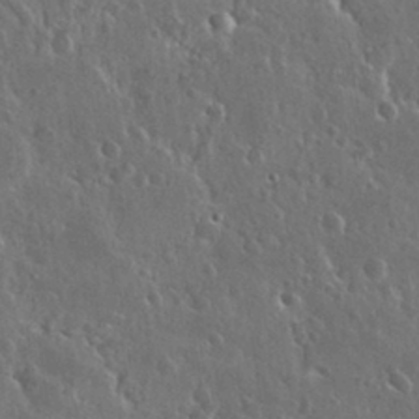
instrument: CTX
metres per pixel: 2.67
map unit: Nhu
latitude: 30.4412
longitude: -56.1577
